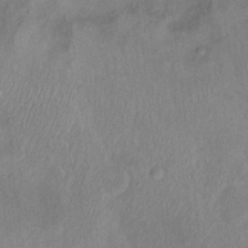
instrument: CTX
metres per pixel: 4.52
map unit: Ht
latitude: 13.2159
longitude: -39.6505
